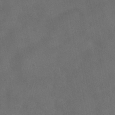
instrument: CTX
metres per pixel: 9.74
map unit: HNhu
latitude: -39.4077
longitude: 97.3888
